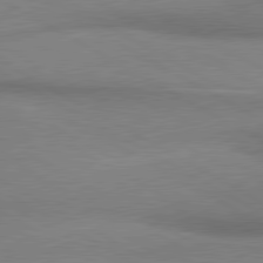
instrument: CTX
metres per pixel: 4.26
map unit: lApd
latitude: 80.4601
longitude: 166.1039
